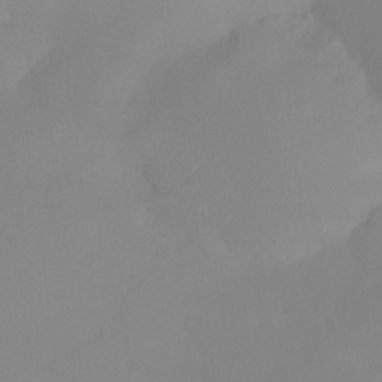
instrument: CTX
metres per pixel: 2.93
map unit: Ht
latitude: -13.4077
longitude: -50.6679
